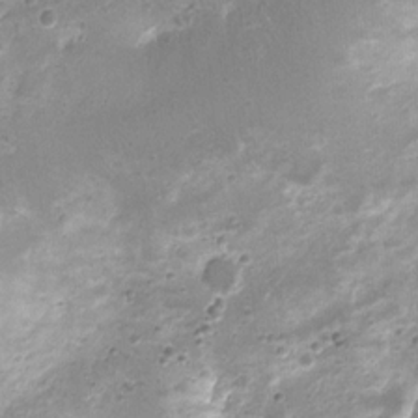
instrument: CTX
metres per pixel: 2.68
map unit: Nhu
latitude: 1.9150
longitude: -15.6694
